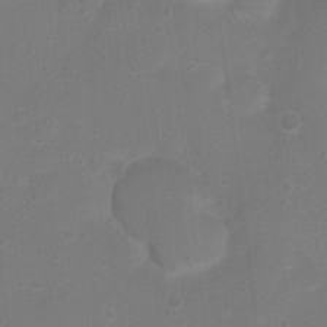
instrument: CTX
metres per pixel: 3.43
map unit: Nhu
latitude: 4.2333
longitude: -26.6113
